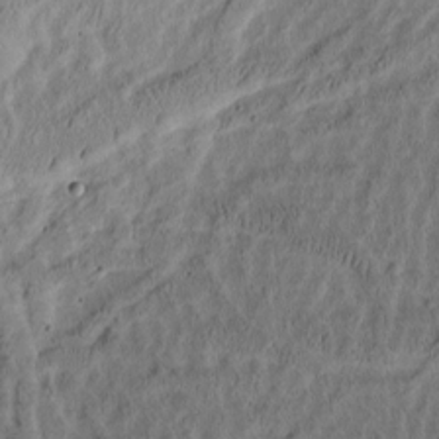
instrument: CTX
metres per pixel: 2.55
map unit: Htu
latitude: -3.2942
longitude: 166.7463
